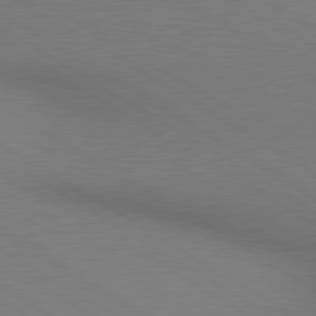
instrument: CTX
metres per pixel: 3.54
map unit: lApd
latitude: 80.2522
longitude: 128.9542
